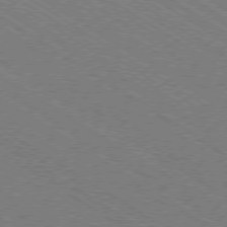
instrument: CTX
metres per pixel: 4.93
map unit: Ap
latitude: -79.2754
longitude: -79.3104
